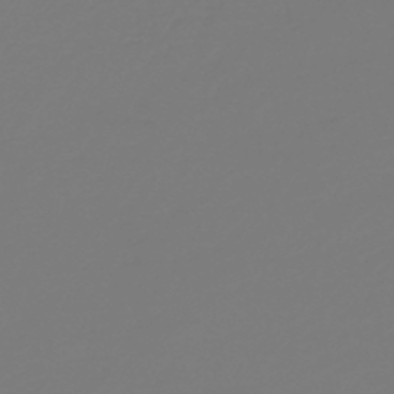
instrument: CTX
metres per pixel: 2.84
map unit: HNb
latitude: -46.6140
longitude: 55.3699
